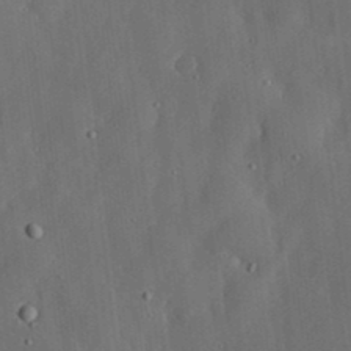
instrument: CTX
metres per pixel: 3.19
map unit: lHvf
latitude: 19.1592
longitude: -113.2159
